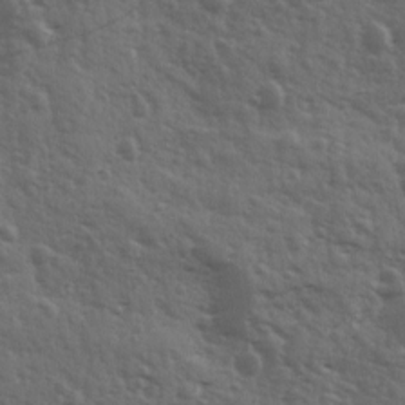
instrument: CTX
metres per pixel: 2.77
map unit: Ave
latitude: 11.7450
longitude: -103.3859
